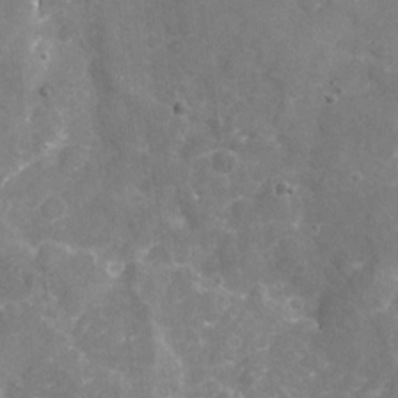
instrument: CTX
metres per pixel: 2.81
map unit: Nhu
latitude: -17.5211
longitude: -57.1781
